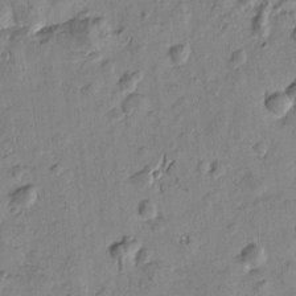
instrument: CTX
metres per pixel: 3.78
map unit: Htu
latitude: -2.6896
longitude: -175.9528
